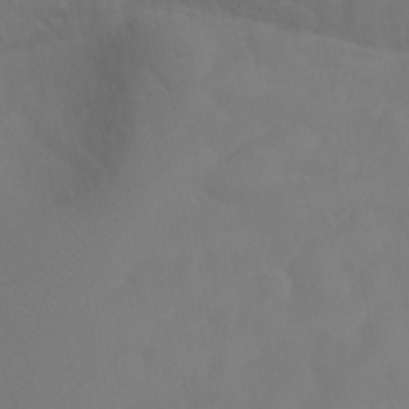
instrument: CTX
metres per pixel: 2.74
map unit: Ht
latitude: -10.0850
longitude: -45.8961
